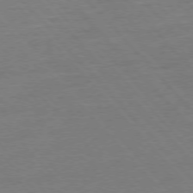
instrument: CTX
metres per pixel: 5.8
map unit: Ap
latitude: -77.1053
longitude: -95.7072
